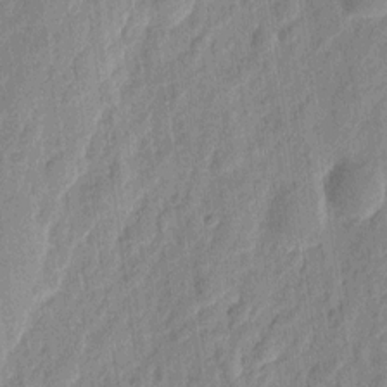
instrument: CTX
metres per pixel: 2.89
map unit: eHh
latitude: 7.9528
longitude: -74.3467
